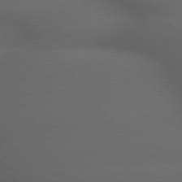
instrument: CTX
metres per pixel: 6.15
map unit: lApd
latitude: 79.2159
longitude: -165.6316
